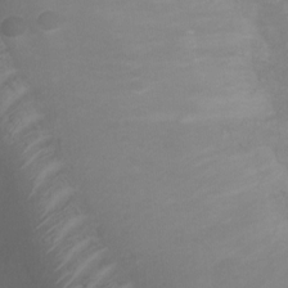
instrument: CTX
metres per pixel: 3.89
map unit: Ht
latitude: -7.5966
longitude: -20.7058
